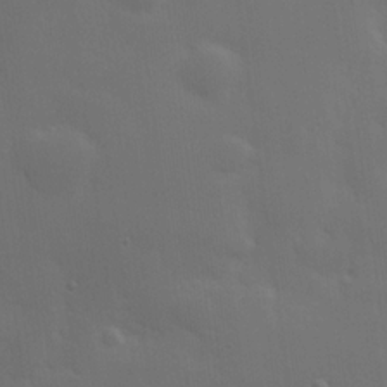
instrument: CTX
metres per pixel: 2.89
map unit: Hve
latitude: 19.7449
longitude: 150.7274
